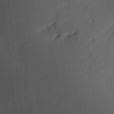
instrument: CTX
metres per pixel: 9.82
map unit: eHh
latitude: 5.2537
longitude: -73.9717
